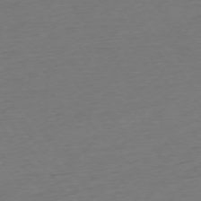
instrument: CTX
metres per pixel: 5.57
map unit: Ap
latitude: -74.8219
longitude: -89.7072
